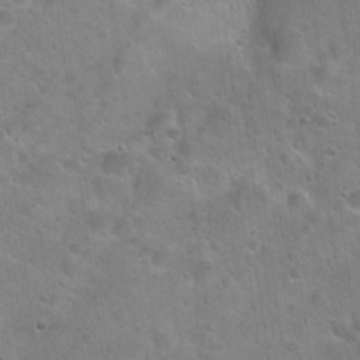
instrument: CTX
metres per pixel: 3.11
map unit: Hto
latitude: 22.0822
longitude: -53.7450
